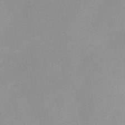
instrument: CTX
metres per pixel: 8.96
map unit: Ht
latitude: 3.2915
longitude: -23.0836
